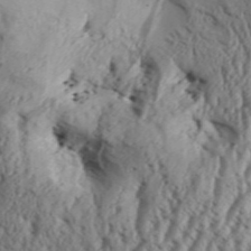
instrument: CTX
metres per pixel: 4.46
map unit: Aa
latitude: 32.5735
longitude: -136.3468
